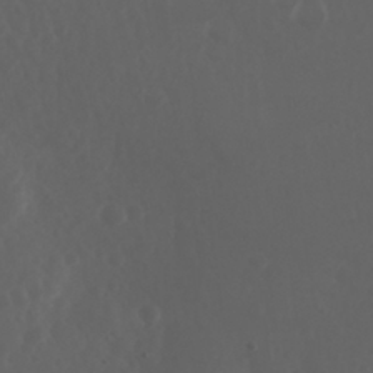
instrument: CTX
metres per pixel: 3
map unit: Nhu
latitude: 29.0080
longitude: -57.4615
